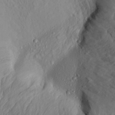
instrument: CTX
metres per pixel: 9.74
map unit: Aa
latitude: 18.5356
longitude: -146.3090
